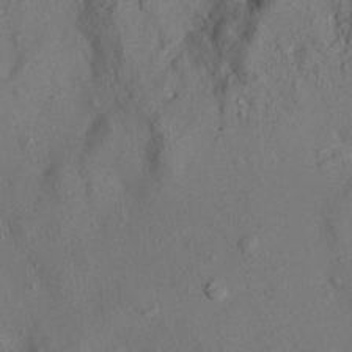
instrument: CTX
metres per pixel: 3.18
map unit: HNhu
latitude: 11.0270
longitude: 23.6722
